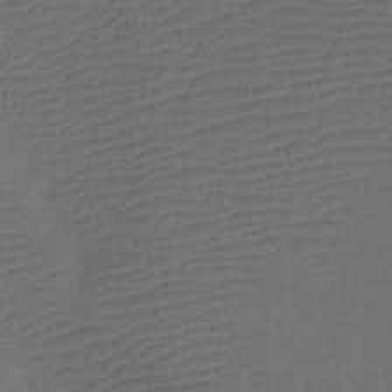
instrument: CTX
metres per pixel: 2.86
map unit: Htu
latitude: -11.2565
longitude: -72.1389
